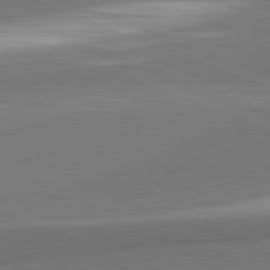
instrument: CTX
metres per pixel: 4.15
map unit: lApd
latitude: 82.3089
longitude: 153.7855
